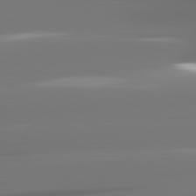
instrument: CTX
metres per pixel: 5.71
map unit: lApd
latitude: 81.9717
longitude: -145.7449
